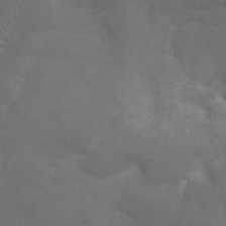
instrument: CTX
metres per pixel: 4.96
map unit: Ht
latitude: 1.6505
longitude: -22.2900
